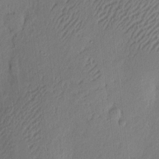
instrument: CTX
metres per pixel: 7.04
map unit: eHh
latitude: 2.3845
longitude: -78.2523
